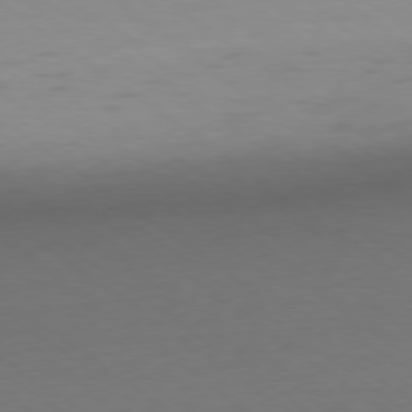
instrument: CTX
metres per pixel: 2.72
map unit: Ap
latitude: -79.0108
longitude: -95.3104
